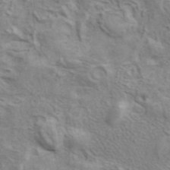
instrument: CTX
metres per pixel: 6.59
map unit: ANa
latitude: 41.3482
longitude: 14.4062
